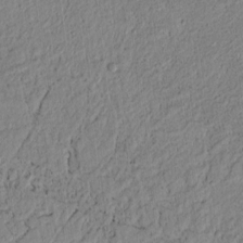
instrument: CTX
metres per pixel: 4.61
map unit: lAvf
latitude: 6.6868
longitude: 164.1228
